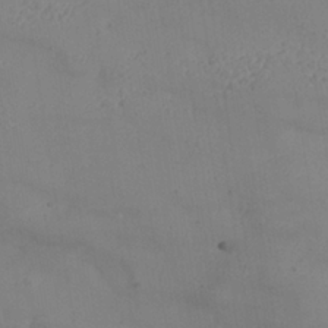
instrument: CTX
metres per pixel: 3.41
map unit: Nhe
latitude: -36.9541
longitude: 138.9731
